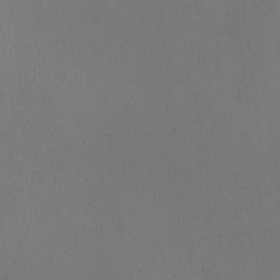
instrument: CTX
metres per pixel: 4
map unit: HNhu
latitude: -1.0109
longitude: -0.6112
